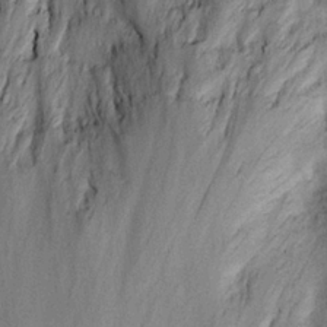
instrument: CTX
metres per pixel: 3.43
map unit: Nhu
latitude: 27.4993
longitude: -71.6127
